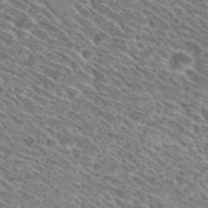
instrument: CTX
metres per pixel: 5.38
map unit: Hto
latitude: 30.1011
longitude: -45.8772
